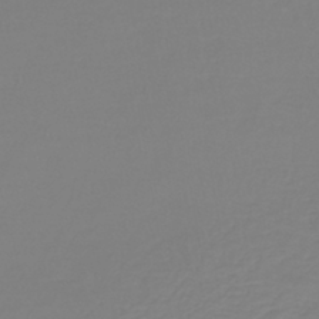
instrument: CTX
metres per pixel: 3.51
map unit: lHb
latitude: -41.3509
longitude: 60.5385
